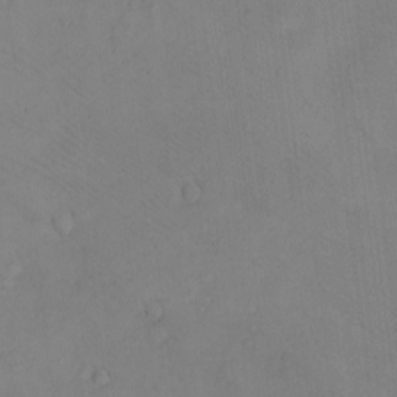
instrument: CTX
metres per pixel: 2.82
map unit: eHh
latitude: -8.5952
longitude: -69.1781
